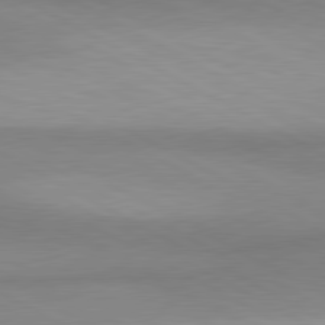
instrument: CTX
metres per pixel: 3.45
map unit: lApd
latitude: 80.8191
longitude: 158.1605
